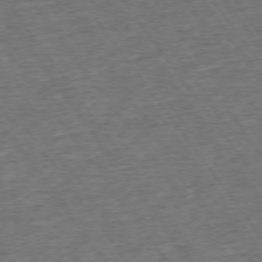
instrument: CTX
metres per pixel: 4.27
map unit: Ap
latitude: -74.8786
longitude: -90.3656
